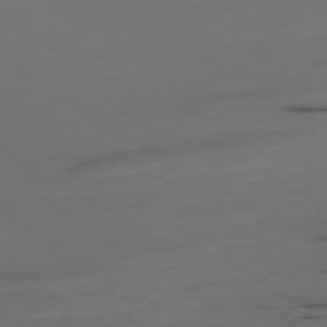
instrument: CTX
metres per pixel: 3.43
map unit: Ap
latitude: -79.8422
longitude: -61.8583
